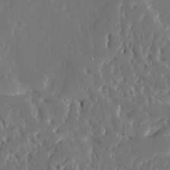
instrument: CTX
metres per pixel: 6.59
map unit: Ave
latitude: 16.4223
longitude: -140.3089
